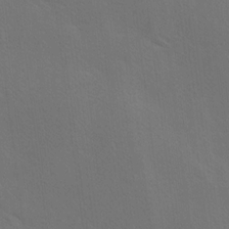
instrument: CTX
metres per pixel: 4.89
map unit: Ave
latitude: -0.2740
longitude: -112.5546
